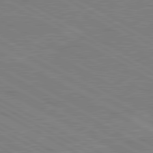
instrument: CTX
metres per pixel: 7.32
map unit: lApd
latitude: 80.5168
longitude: 121.8044
